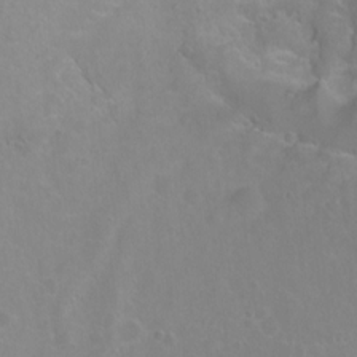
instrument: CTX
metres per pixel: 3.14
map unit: Hto
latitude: 2.2711
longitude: -33.3482
